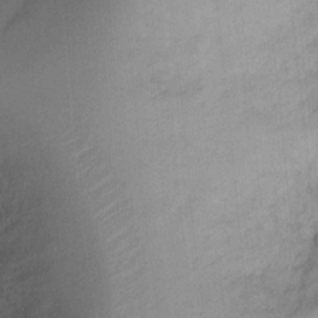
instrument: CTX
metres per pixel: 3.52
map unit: Ht
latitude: 9.3671
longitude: -74.9514
